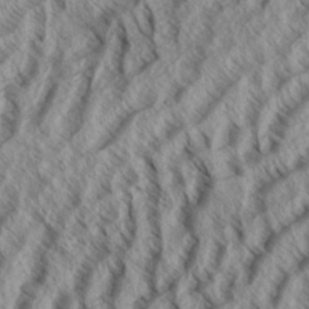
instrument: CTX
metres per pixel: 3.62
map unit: eHh
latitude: 34.2522
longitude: -139.4237
